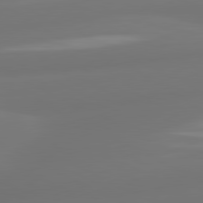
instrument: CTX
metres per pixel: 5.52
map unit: lApd
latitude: 80.9514
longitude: -164.6490
